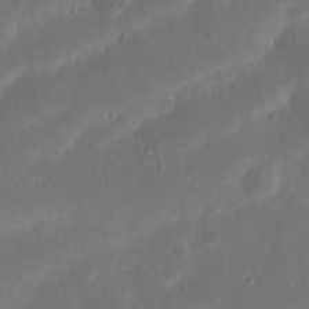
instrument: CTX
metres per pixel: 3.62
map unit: Nhu
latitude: 21.3860
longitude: -72.7813
